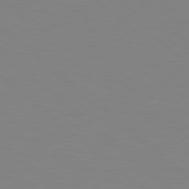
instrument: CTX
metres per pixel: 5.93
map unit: Hpe
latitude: 78.6869
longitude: -165.2726
